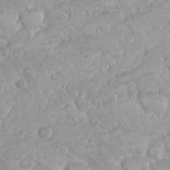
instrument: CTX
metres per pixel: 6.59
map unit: Nhu
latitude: 26.3656
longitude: -60.6868
